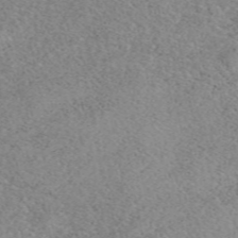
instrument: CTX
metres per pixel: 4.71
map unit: eAb
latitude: 50.0822
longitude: 108.5574
